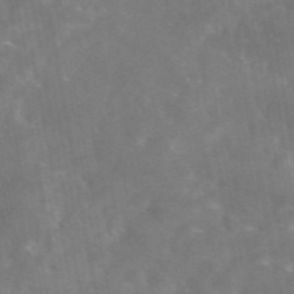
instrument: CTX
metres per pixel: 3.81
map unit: eAb
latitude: 45.9717
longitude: 126.1038
